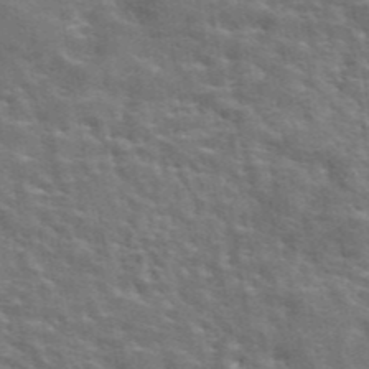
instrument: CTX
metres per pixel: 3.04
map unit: eAb
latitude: 44.5546
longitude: 111.8422
